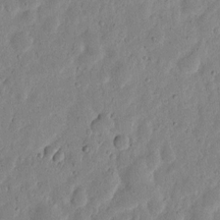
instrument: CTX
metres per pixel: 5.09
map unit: eHh
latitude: 6.5168
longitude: -71.4804
